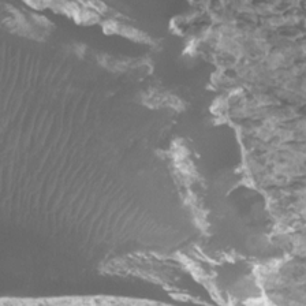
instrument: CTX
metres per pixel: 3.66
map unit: Htu
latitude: 3.6127
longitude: -20.9703
